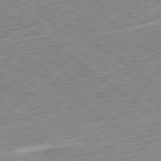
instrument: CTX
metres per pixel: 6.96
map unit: Ap
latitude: -78.9352
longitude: -79.3293
